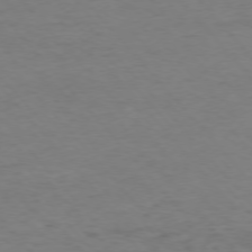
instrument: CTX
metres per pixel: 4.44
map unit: Ap
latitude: -76.3684
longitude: -83.6882
